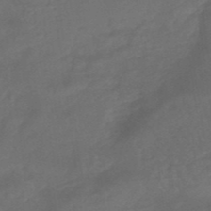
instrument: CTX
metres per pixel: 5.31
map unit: HNhu
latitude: -46.5573
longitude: 91.4644
